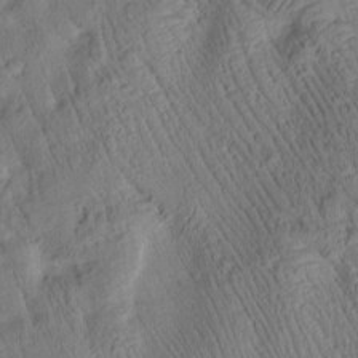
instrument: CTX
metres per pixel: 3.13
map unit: Htu
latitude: 3.0647
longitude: 178.5573
